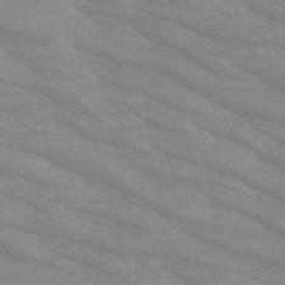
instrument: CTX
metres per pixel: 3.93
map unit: HNb
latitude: -49.1431
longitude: -49.7261
